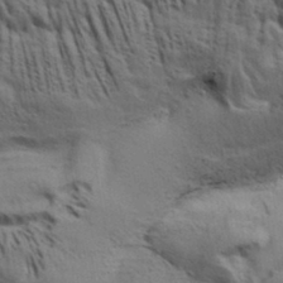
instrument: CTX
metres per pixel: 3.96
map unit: Aa
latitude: 33.1970
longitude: -136.1767
